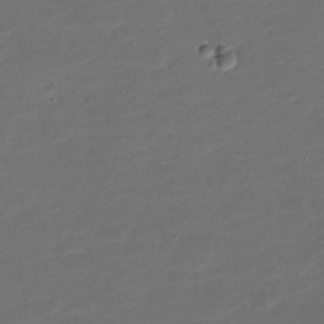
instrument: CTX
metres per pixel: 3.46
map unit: Nve
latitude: -20.8974
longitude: 104.0472
